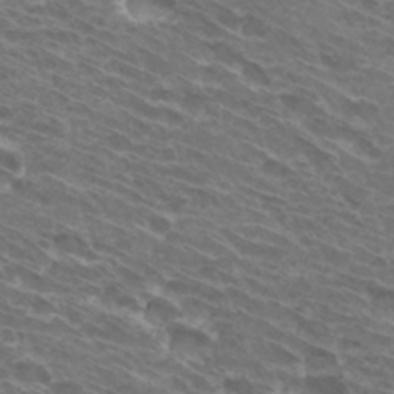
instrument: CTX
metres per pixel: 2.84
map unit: Hto
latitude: 32.0822
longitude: -43.0647
